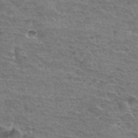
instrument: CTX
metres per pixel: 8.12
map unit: Hto
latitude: 34.4790
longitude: -44.8191
